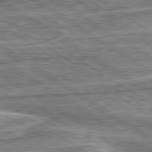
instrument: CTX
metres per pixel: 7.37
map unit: lApd
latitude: 80.3278
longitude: 173.2187
